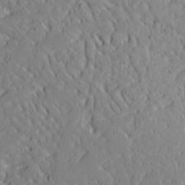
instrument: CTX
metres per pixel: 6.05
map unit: Aa
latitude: 14.3657
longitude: -140.3656
